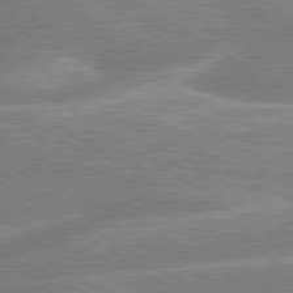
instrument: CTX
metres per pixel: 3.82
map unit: lApd
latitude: 79.3860
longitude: -131.0459
